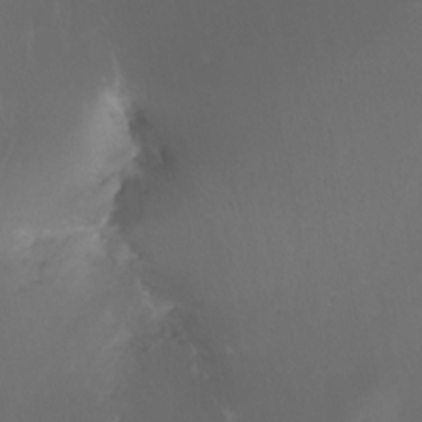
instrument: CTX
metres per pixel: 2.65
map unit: Htu
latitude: -6.5385
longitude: -68.9324
